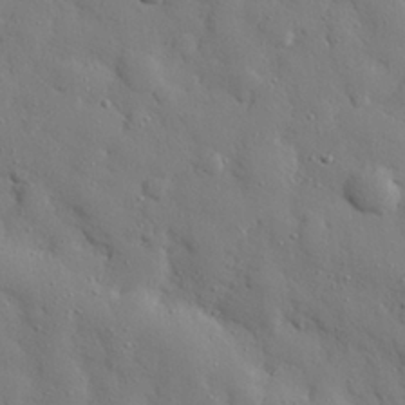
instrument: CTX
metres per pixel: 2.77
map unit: eHh
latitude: 27.6316
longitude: -78.3656
